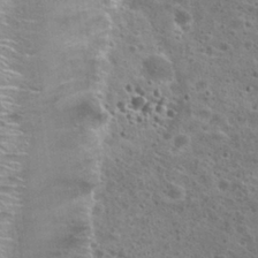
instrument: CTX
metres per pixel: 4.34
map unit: Hto
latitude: 25.9717
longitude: -46.8380
